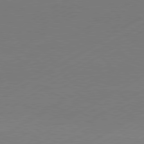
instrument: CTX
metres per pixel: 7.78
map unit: Hpe
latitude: -81.1809
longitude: 15.0298
